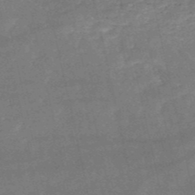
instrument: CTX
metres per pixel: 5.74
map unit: HNb
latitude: -51.9367
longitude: -40.7813
